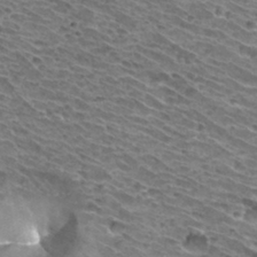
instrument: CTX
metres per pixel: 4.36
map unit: Hto
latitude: 33.0836
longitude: -40.2144
